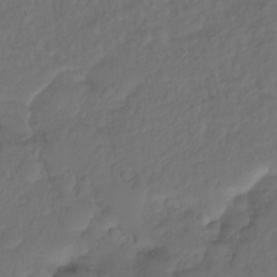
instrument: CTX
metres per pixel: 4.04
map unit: Ht
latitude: -14.4251
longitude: -57.3859
